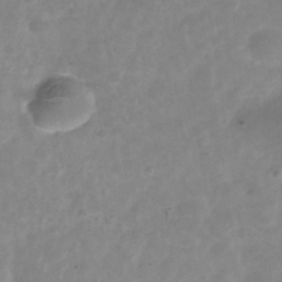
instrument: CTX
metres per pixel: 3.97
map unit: Hve
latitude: -32.1417
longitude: 93.2376
